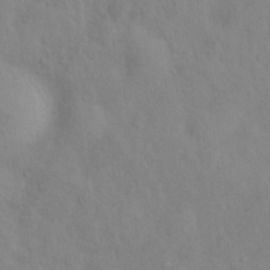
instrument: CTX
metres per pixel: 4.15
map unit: Nhu
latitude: 11.2915
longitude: -26.3278
